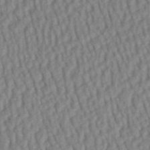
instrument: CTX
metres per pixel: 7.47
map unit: Aa
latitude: 31.0459
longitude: -142.2334
